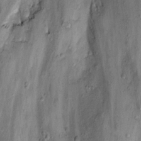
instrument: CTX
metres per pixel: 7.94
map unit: Nhu
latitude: 22.7435
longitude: -67.6882
